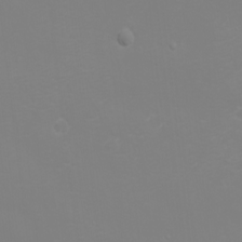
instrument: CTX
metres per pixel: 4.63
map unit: eHh
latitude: -2.5195
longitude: -75.5749
